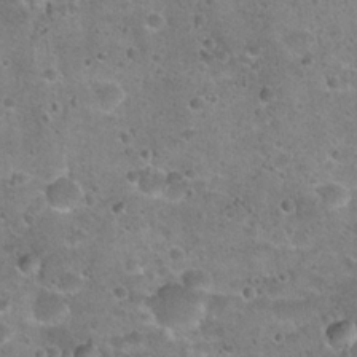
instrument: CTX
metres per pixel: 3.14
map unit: Hto
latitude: 22.5924
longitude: -49.2915
